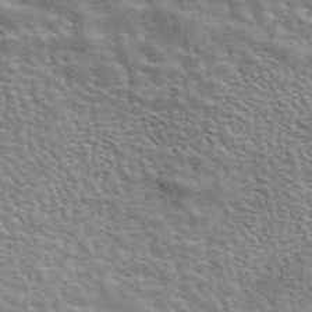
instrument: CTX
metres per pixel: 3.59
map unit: eAb
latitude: 44.1955
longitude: 112.2551
